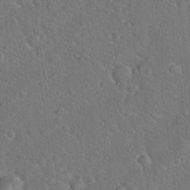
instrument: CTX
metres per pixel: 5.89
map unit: Hto
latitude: 19.4426
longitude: -50.8758
